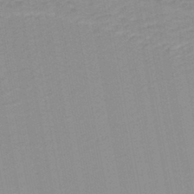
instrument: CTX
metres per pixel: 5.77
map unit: HNb
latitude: -44.1606
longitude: 51.8611
